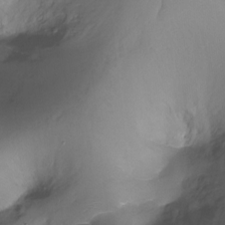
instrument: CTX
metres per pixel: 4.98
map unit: Ht
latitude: -17.8423
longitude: -44.3089
